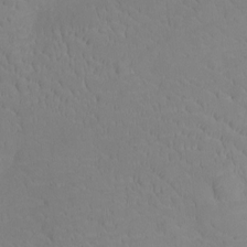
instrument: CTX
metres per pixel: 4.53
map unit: Ht
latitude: -9.7855
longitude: -23.2348
